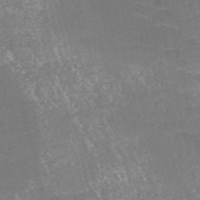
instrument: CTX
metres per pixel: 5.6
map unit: HNb
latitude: -51.4265
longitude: -48.9892
